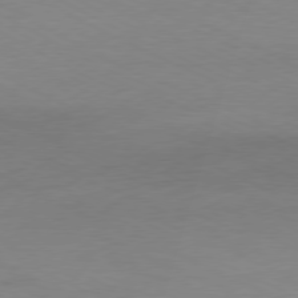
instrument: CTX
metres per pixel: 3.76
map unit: Ap
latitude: -77.7667
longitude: -73.8206
